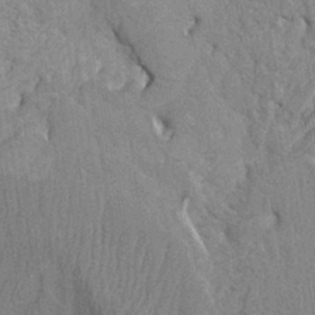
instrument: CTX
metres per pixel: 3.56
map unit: Ht
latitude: -3.0864
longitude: -15.3860
